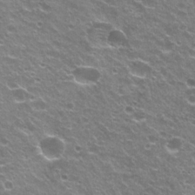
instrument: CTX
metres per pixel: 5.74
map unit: Hto
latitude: 23.0269
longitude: -32.2523
